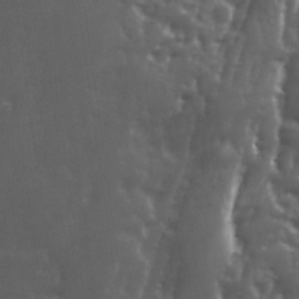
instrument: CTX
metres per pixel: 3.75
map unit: Ave
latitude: 11.9906
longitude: -104.1389
